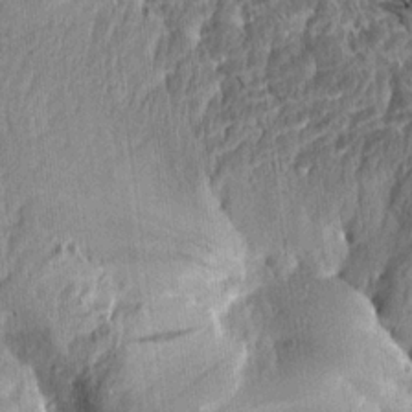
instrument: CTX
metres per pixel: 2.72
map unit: Aa
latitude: 14.4223
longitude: -143.8583
